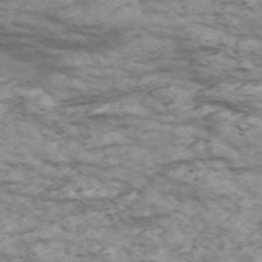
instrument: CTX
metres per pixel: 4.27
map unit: Nve
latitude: -58.3495
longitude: 54.4251
